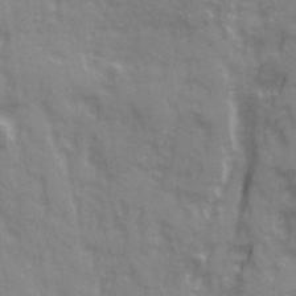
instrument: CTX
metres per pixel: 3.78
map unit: Ave
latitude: 20.4790
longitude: -132.4034
